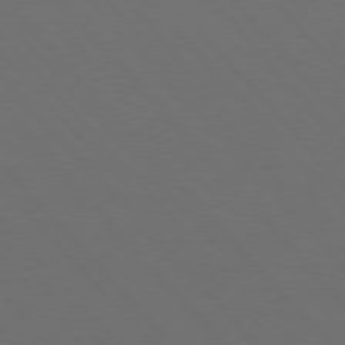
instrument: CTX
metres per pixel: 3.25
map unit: Hpe
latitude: 76.7246
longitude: -163.4427
